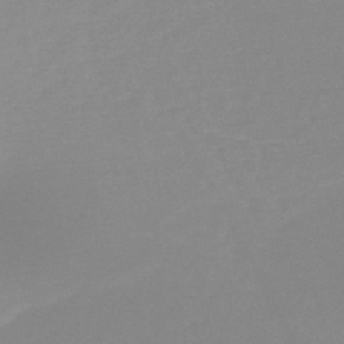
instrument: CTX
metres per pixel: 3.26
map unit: HNb
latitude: -48.1228
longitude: -43.1592
